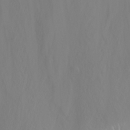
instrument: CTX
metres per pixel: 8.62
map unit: Nhu
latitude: -8.5385
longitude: -84.5924
